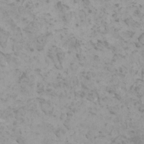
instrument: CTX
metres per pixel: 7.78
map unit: HNhu
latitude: 0.5545
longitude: 2.2361
